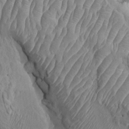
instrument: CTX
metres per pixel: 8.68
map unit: Ht
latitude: -2.8974
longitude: -15.0648
